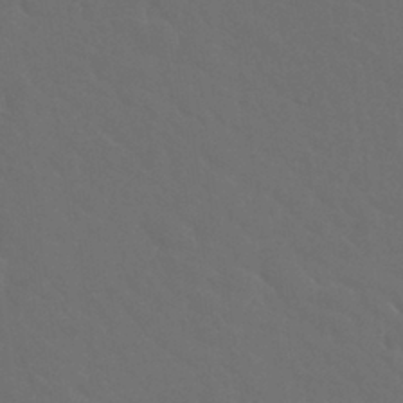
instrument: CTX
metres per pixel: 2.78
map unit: Nhu
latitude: 29.6127
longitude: -52.0444
